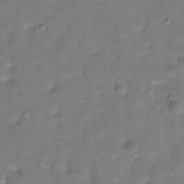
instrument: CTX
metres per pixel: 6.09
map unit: Hve
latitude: -30.4062
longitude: 92.9920
